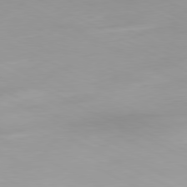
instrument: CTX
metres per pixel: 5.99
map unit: Hpe
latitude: -81.0676
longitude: 16.6141
